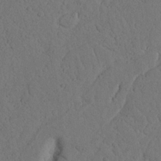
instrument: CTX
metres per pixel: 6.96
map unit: Nhu
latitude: 21.2915
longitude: -74.9136
